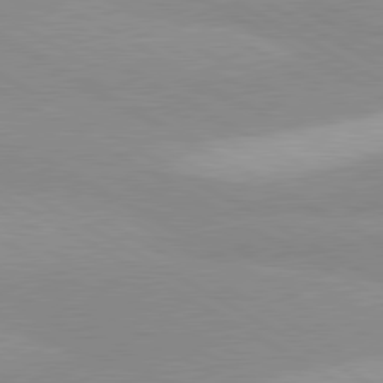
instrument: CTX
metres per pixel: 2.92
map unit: lApd
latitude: 80.4412
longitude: -179.4616
